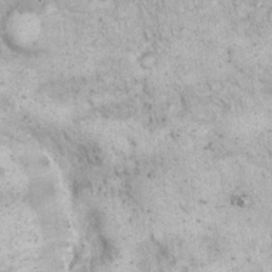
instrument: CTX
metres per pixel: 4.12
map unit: eHh
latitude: 17.0647
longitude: -63.2348
